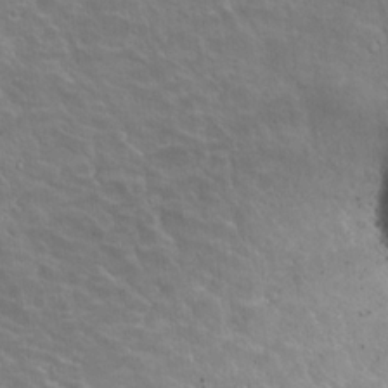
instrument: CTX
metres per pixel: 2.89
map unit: Hto
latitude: 18.0444
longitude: -36.3090
